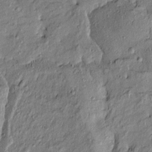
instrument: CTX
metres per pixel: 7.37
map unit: Htu
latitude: -9.2376
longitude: 177.0675
